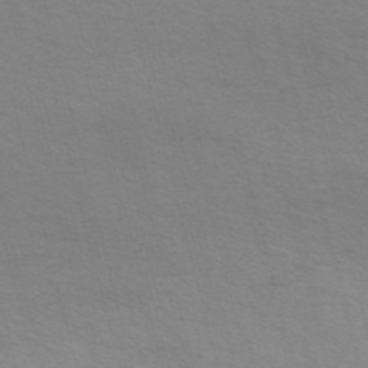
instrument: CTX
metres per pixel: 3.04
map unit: Nve
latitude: -57.1998
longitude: 63.6155
